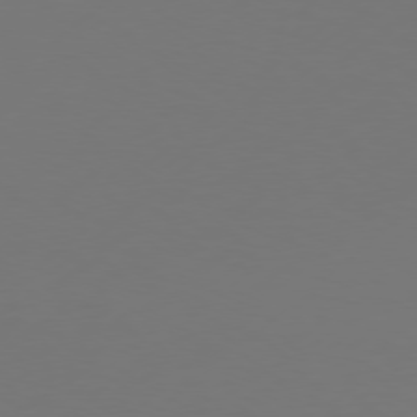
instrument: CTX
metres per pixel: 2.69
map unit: Hpe
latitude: 76.1766
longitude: -130.5357
